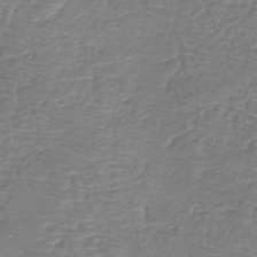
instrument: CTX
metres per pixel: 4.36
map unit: eHh
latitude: -40.5763
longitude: -29.9339
